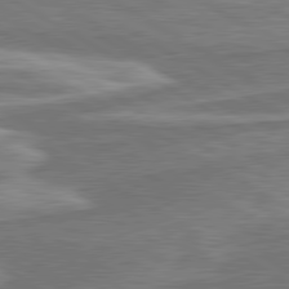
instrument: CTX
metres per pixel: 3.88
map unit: lApd
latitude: 80.4601
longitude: -177.7260
